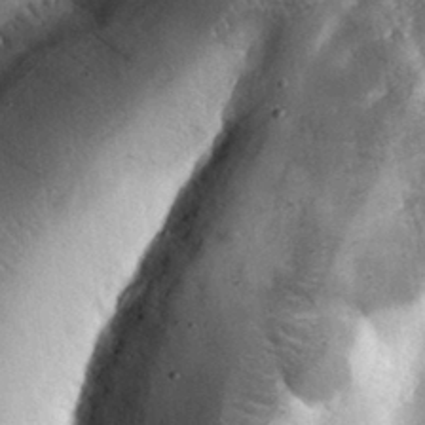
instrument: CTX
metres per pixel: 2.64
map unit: eHh
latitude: 31.5371
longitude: -80.5168
